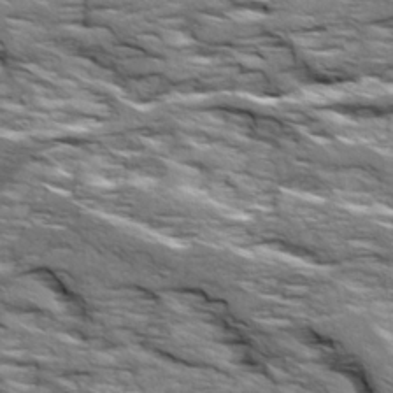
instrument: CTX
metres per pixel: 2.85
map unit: Ave
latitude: 19.1025
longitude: -135.2726
